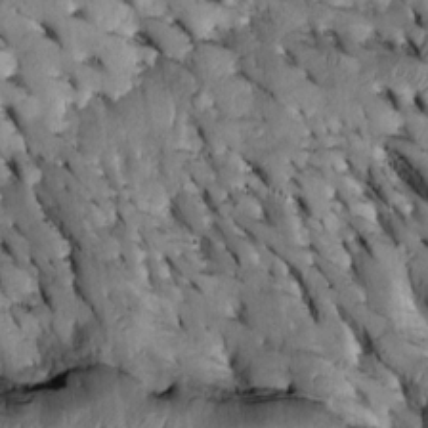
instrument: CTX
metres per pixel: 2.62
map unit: Htu
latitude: -2.1605
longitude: 150.5951
